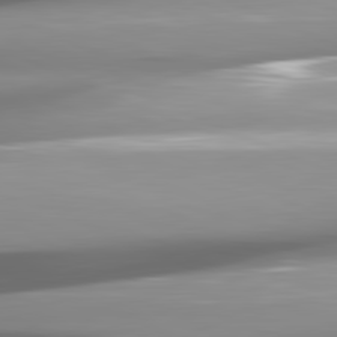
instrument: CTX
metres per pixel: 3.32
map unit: lApd
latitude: 81.9717
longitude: -146.3657
